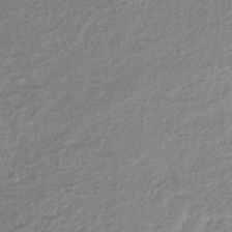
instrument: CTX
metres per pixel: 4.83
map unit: lHb
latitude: -42.2361
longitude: 68.7463
